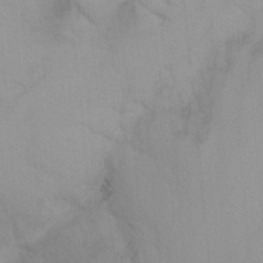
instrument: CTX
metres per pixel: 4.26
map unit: Nhu
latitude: -3.9745
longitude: -70.7057
